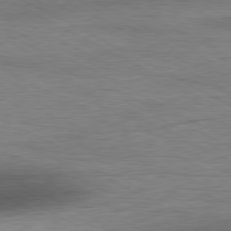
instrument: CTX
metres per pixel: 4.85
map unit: Ap
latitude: -81.2565
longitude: -77.6505
